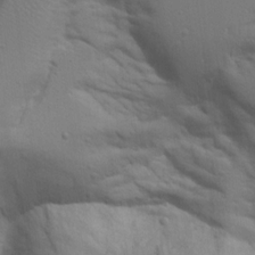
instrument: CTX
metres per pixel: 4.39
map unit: Aa
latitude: 14.9892
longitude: -141.0269
